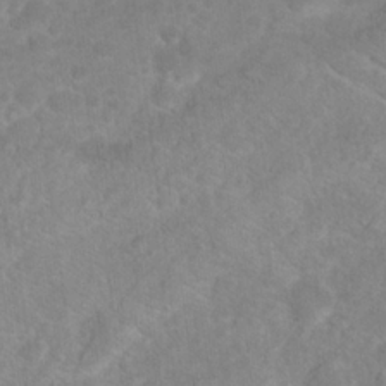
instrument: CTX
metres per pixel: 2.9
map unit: Hto
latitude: 17.8961
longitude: -37.8395
